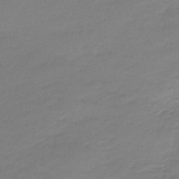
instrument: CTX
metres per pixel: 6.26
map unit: lHb
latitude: -42.5573
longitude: 58.5951
